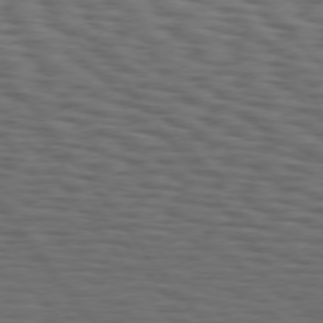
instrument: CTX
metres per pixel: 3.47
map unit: Hpe
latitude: 74.7057
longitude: -133.6316
